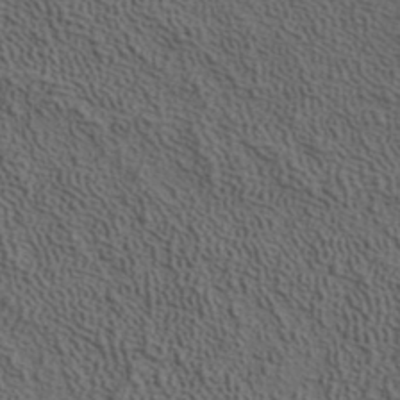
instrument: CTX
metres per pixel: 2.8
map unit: ANa
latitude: 37.5560
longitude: 17.3888
